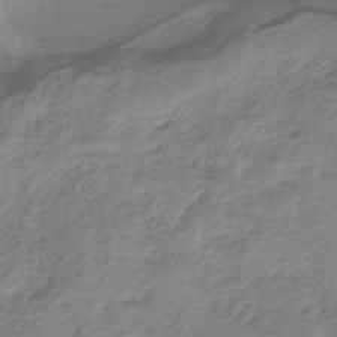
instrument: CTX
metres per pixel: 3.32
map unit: HNb
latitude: -33.3510
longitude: 58.1038
